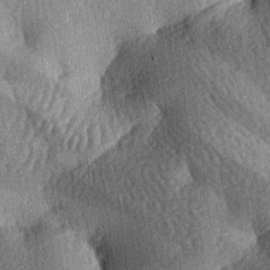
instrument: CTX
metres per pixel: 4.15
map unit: lAa
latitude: -7.5021
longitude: -127.7450
